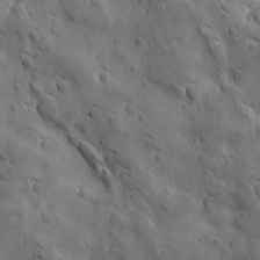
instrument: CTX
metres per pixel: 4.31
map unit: Ave
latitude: 12.3090
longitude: -105.4616
